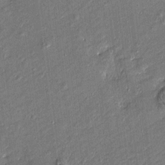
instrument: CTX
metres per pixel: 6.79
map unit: Htu
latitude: -7.7666
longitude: 176.9920
